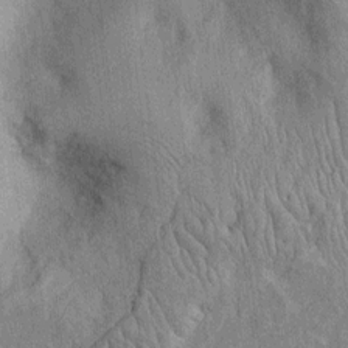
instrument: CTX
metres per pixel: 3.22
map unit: Htu
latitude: -5.8233
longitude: 152.6707
